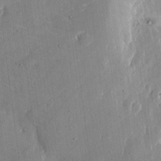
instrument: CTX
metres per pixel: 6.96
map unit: eHh
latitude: 12.2145
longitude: -69.1970
